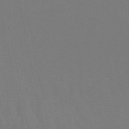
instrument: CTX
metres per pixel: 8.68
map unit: lHb
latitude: -50.1039
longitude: 71.6155
